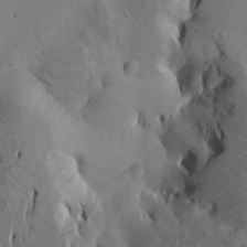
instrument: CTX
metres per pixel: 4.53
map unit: Htu
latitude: -2.4251
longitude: -176.9891
